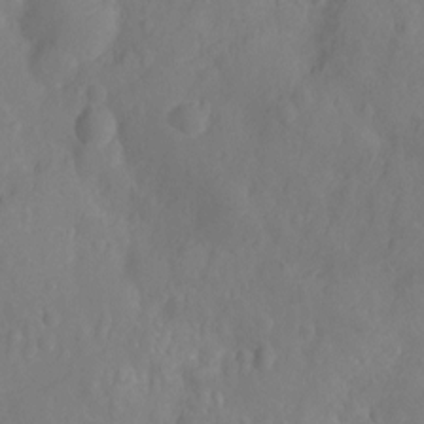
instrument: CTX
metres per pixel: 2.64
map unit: Ht
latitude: -11.4454
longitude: -23.9717
